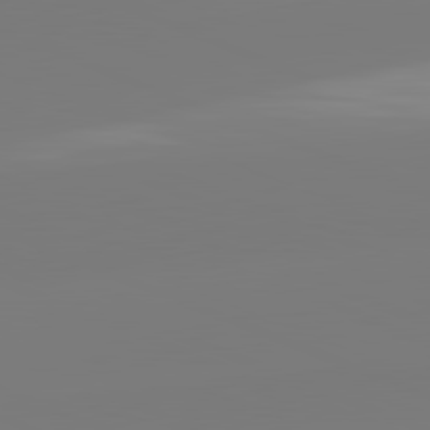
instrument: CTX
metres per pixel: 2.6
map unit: lApd
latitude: 81.9528
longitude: -159.2537
